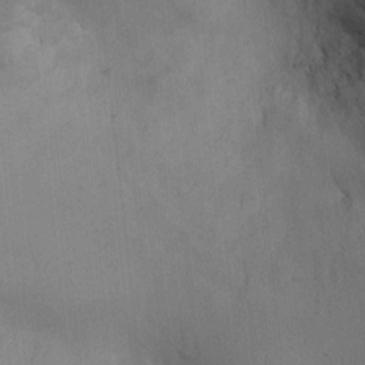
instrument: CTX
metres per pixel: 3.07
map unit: Ht
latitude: -2.3684
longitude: -14.7813
